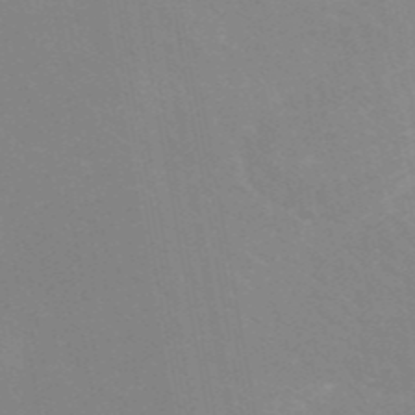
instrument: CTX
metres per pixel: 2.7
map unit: ANa
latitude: 44.0444
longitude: 28.0661
